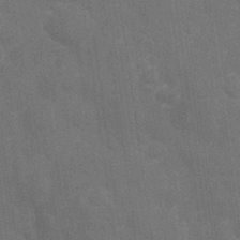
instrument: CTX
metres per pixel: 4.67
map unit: Nhu
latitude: 27.1403
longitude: -64.3278
